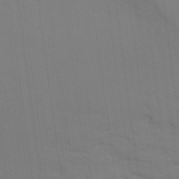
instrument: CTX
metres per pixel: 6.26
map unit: Ave
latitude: 17.2915
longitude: -129.0269
